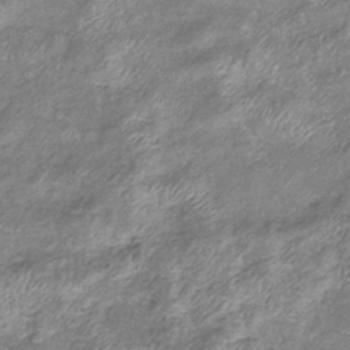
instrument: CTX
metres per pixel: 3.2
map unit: eHb
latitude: -37.6344
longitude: 76.2739
